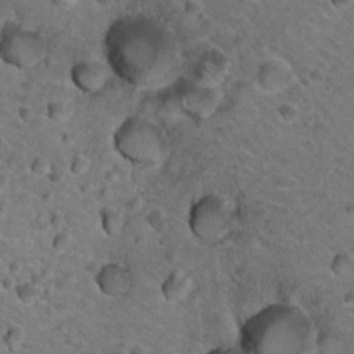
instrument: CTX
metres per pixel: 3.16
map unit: Hto
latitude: 19.7449
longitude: -33.2348
